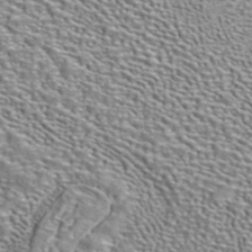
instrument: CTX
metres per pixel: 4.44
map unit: ANa
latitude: 41.0458
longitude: 17.8990
